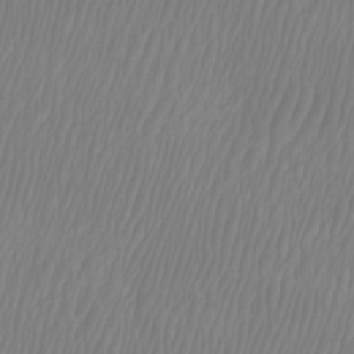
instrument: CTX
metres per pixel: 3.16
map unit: Htu
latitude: -8.6707
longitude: -74.9703
